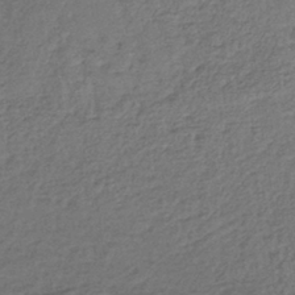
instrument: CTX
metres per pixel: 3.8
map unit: lHb
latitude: -39.3699
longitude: 62.3684
